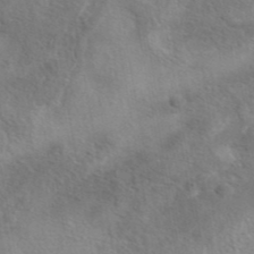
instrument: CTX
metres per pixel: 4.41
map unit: eAb
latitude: 41.9150
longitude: 103.5210
